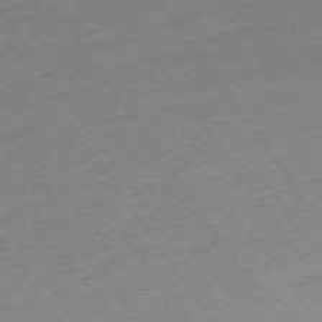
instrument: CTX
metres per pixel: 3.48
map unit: Ap
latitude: -73.9745
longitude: -82.6868
